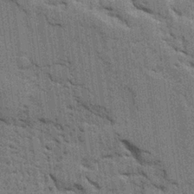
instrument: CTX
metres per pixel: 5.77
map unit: Ave
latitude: 24.1199
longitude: -130.5357
